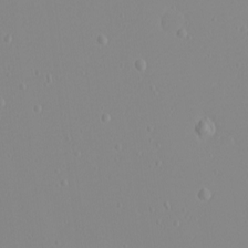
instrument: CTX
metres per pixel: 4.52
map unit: Nhu
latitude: -4.4251
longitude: -82.0633
